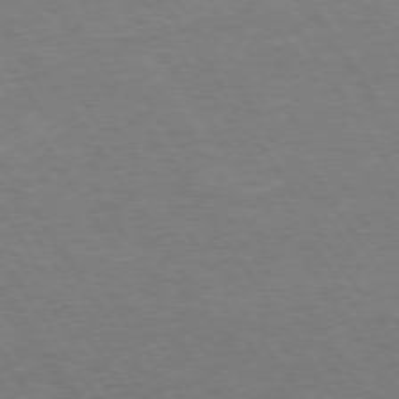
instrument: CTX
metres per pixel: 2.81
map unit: Hpe
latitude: 73.8017
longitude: -140.5734
